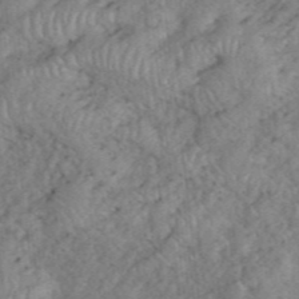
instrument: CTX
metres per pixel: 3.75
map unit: eHh
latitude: 38.9514
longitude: -56.1766
